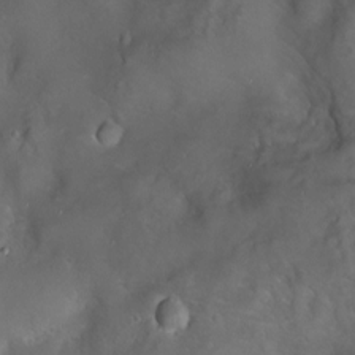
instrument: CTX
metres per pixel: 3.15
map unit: Hve
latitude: -11.5210
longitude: 175.0108
